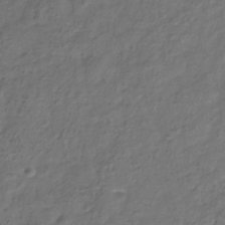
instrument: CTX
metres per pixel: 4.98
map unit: Hve
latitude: -33.3321
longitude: 91.7478
